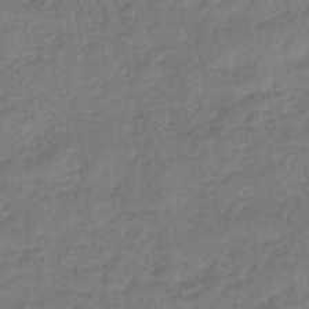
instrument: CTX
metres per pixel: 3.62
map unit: eHb
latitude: -46.1605
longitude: 80.4818
